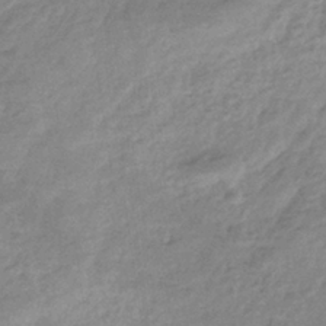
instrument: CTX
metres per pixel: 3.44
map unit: eHb
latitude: -37.7855
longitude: 80.9353
